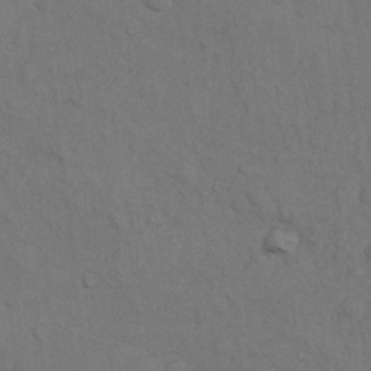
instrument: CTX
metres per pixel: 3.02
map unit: Nhu
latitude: 7.9150
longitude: -24.2900
